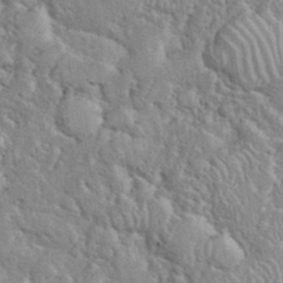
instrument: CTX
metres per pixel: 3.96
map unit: eHh
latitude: 37.4993
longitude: -61.9528
